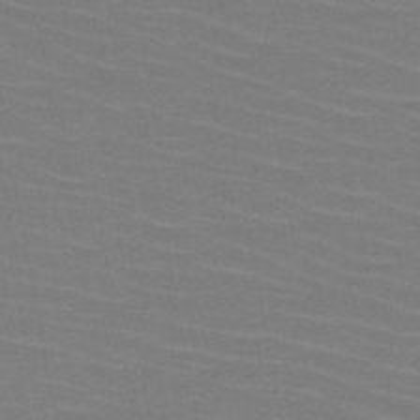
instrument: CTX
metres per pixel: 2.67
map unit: HNb
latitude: -46.9164
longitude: -45.5749
